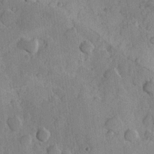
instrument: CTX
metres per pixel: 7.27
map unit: Hve
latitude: 23.5560
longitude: 147.9178
